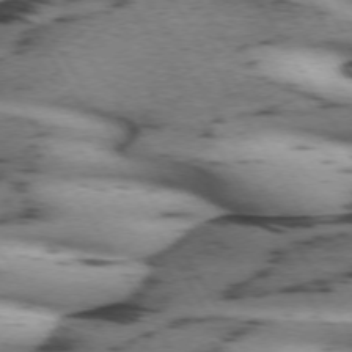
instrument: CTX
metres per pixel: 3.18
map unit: lApd
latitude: 71.6505
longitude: -52.5168
